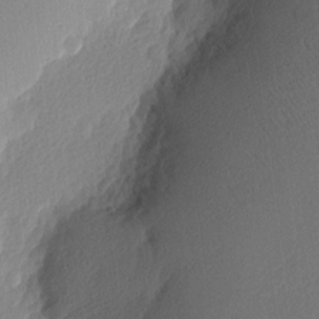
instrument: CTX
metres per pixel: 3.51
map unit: Nhu
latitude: 2.1578
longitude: -76.6490
